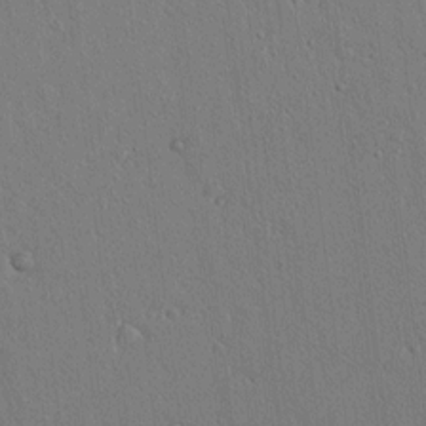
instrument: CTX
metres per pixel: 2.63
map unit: lAvf
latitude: 7.8772
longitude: 167.6533
